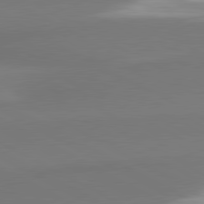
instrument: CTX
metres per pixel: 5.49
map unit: lApd
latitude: 81.1592
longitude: 174.3117
